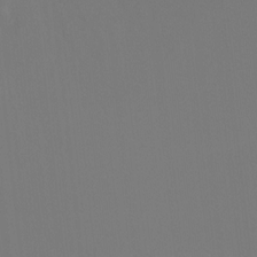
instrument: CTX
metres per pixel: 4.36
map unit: Htu
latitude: -14.3118
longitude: -44.6112
